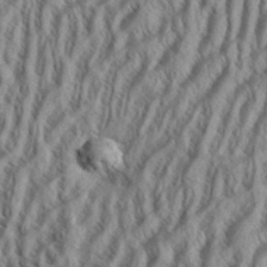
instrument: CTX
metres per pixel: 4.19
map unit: Aa
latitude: 34.1955
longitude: -137.9906
